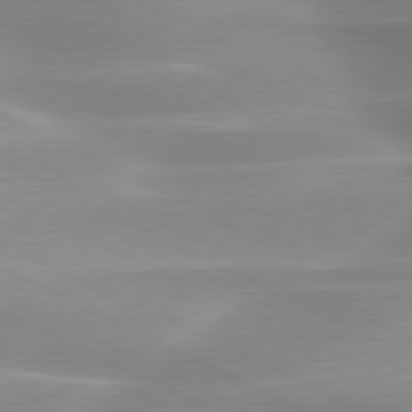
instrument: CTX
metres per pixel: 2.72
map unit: lApd
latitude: 79.7639
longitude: -120.5357
